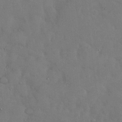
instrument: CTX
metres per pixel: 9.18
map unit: Nhu
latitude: 27.3860
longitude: -71.0647
